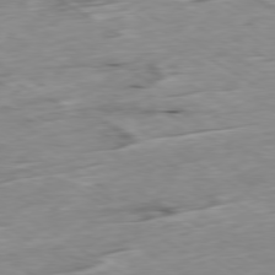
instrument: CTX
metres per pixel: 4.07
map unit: Ap
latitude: -79.7855
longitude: -88.5546
